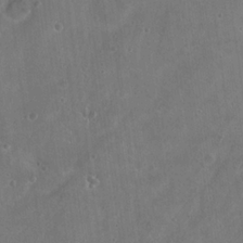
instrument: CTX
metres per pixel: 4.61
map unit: Nhu
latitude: 17.9717
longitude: -33.8961
